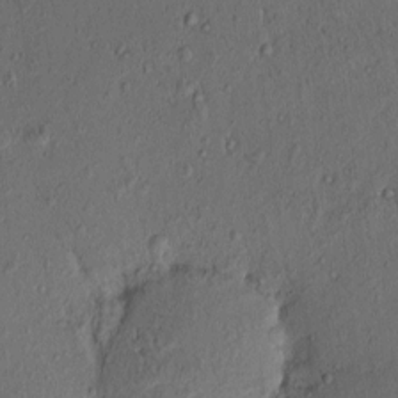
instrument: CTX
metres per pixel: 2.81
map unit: eHh
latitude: -1.0298
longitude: 18.9920
